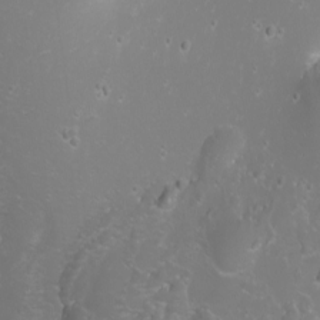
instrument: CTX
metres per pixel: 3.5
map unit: Nhu
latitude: -10.0283
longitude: -68.7435
